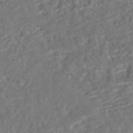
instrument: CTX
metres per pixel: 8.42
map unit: HNhu
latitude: -43.7099
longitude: 100.3684
